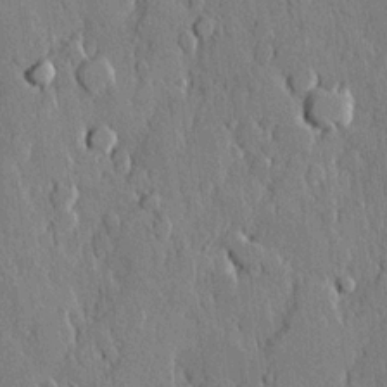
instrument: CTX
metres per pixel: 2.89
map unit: lHvf
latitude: 20.2712
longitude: 146.0472
